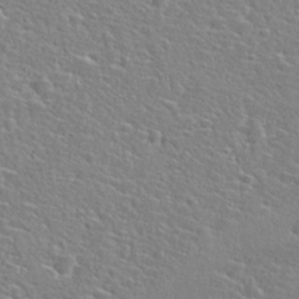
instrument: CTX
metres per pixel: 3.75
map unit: Hto
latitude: 25.5749
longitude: -48.0822
